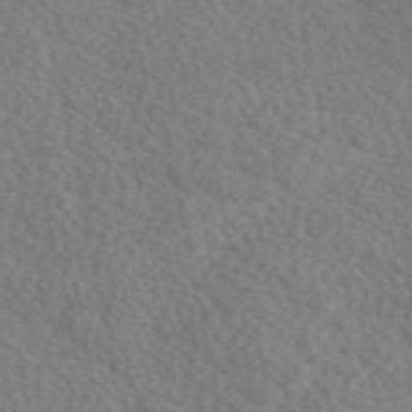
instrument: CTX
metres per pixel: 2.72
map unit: eAb
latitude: 50.0822
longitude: 111.4832
